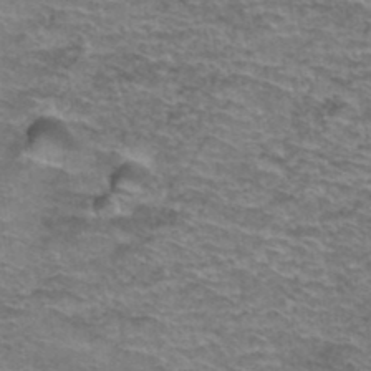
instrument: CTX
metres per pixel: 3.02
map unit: Hto
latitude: 37.6694
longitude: -41.9528
